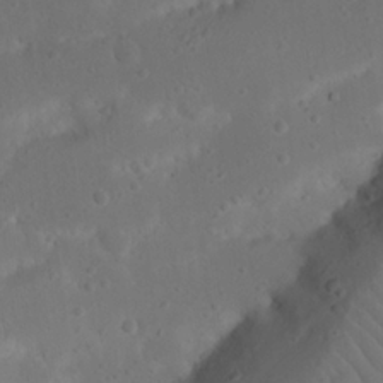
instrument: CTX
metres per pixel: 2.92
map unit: Nhu
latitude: 22.6679
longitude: -72.0255
